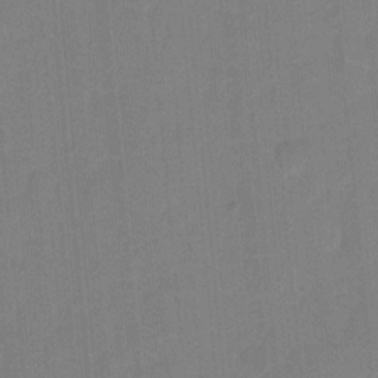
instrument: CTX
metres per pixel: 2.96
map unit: Hto
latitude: 4.9514
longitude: -31.2726
